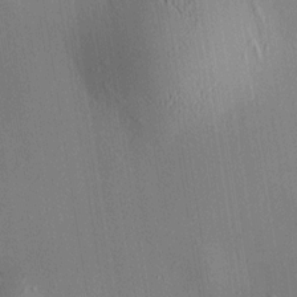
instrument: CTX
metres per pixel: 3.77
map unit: HNhu
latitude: 7.9717
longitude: 14.5574
